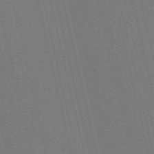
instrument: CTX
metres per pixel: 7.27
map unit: HNb
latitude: -55.6155
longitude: -39.5371
